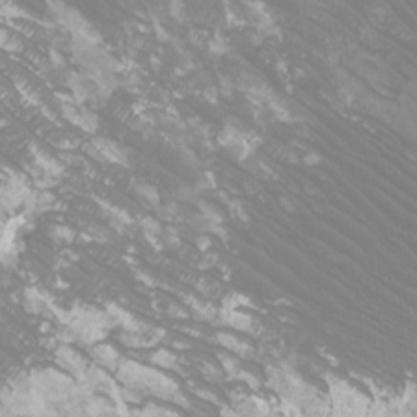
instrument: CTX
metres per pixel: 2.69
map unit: Htu
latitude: -12.7652
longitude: -71.1214
